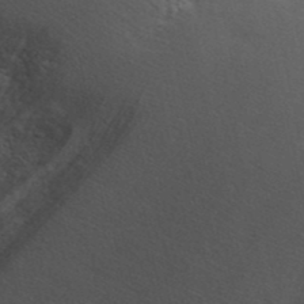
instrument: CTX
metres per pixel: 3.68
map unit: ANa
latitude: 42.0444
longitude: 51.0297
